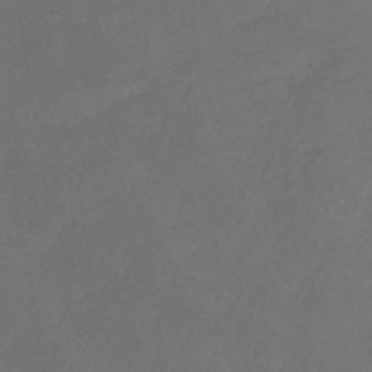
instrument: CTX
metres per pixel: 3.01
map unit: lHb
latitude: -39.9178
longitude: 74.8030
